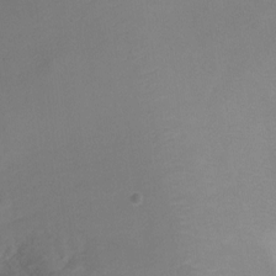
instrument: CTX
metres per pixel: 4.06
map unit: Ht
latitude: -10.7841
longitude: -44.4223
